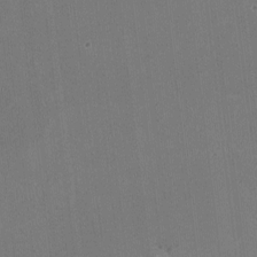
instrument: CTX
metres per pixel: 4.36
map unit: HNhu
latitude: -3.1242
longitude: -3.3670
